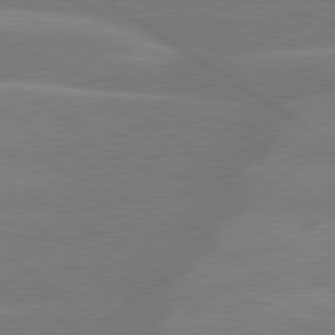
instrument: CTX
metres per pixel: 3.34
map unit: lApd
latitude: 79.5749
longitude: -122.6679
